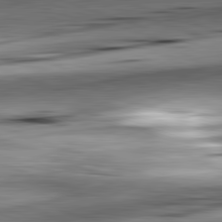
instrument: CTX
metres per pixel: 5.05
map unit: lApd
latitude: 82.3278
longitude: -151.2537
